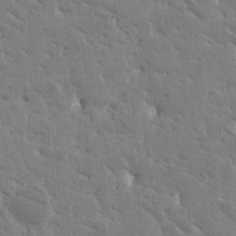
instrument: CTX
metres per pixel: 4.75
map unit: Htu
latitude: -1.6911
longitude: 176.3306
